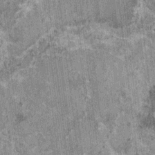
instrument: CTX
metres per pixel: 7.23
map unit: HNhu
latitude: 1.2348
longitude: 5.1431
